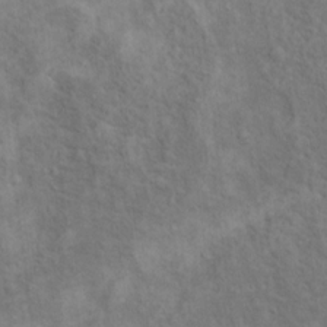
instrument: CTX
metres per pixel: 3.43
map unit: Ht
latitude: 13.4238
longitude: -39.9717
